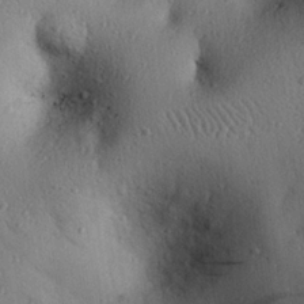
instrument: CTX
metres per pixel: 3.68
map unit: eHh
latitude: 25.5560
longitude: -76.7246
